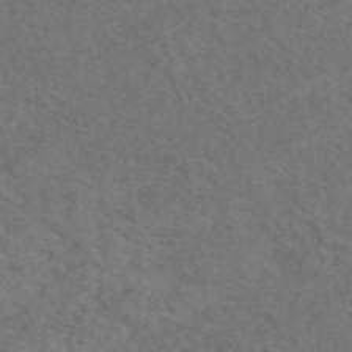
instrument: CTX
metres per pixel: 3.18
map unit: eAb
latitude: 45.5371
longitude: 112.8030
